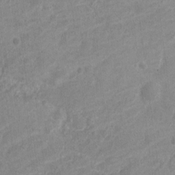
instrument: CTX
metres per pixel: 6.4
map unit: Nve
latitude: -18.2362
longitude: 109.0486
